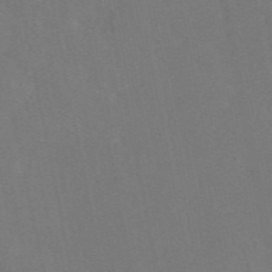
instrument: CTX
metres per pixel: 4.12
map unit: eAb
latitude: 46.4979
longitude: 116.1794
